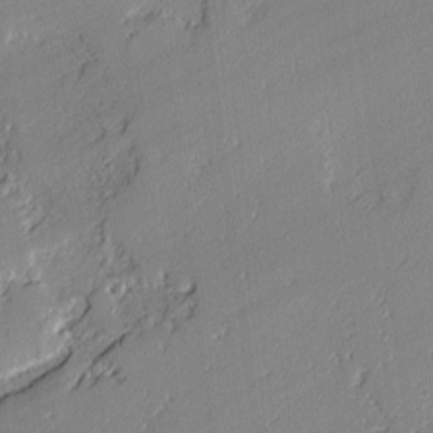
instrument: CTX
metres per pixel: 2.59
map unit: lAvf
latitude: -1.7100
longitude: -109.0080
